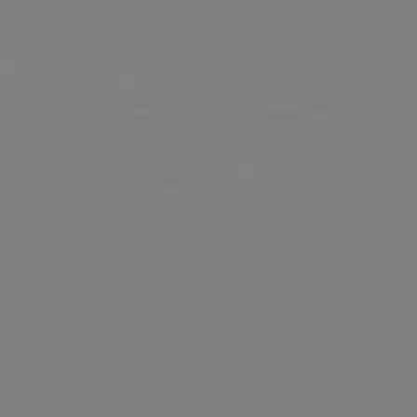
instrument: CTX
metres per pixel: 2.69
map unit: Hpe
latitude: 77.3292
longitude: -174.3278
